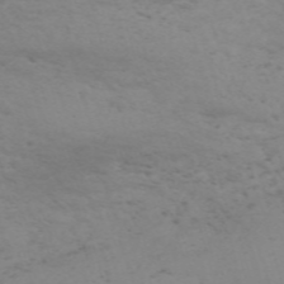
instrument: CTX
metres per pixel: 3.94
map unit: Nve
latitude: -59.2942
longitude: 56.1983
